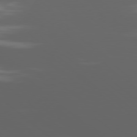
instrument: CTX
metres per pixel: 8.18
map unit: Ap
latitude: -80.1417
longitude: -54.2711
